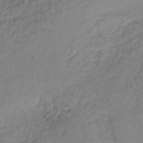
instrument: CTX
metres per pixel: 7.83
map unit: lHb
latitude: -36.0094
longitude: 61.0486
